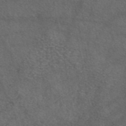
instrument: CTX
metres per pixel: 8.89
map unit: eAb
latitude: 45.6505
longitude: 113.8234
